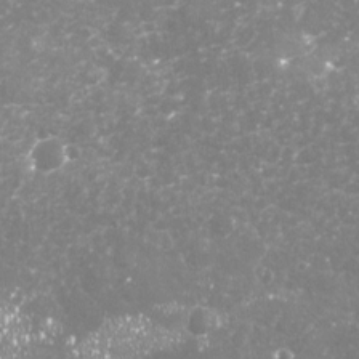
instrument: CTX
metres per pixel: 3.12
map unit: Nhu
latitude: -18.2173
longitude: -57.6504
